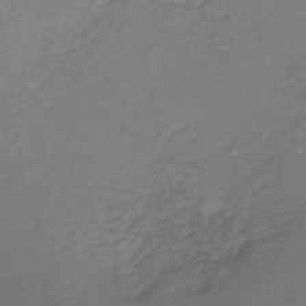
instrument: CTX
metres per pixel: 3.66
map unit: lHb
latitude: -35.2376
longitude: 61.2376
